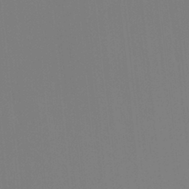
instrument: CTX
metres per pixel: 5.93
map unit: HNhu
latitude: 7.4993
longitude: 1.8612
